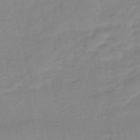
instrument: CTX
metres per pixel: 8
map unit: lHb
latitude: -41.0864
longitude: 76.2550
